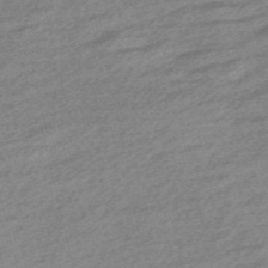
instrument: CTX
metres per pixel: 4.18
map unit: Nve
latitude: -56.2928
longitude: 61.0298
